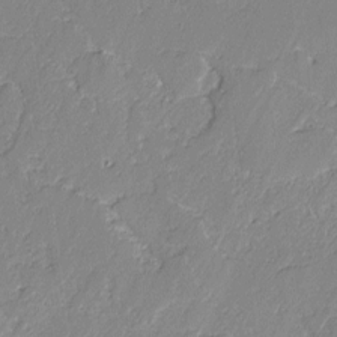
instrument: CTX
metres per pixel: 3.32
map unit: lAvf
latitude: -2.2361
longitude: -108.6112
